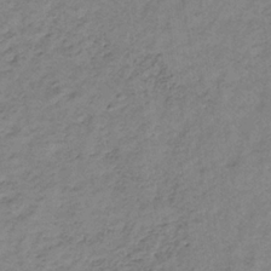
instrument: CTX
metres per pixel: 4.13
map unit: lHb
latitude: -33.4077
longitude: 65.6533
